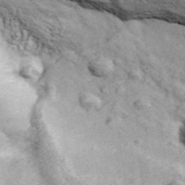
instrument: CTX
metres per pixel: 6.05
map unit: eHh
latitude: 43.4615
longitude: -90.1389
